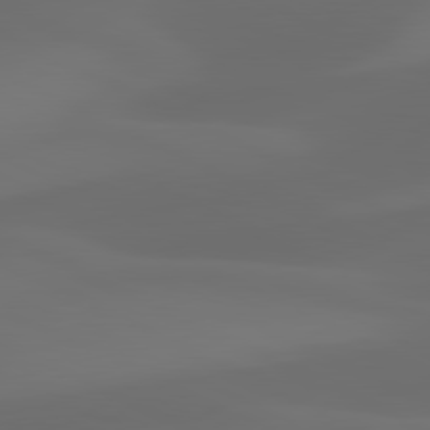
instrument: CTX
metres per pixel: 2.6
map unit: lApd
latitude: 81.1214
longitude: 123.7856
